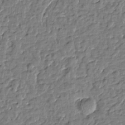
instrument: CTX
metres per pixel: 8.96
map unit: Htu
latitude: 0.6301
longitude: -179.2159
